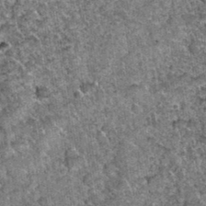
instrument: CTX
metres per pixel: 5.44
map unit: Hto
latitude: 35.0458
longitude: -52.3089
